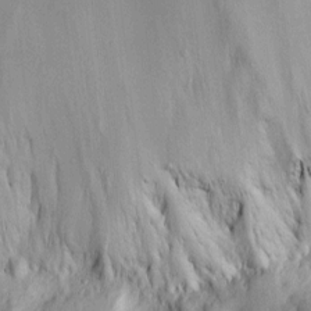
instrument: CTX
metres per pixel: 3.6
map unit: Htu
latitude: -5.5588
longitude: 158.1984
